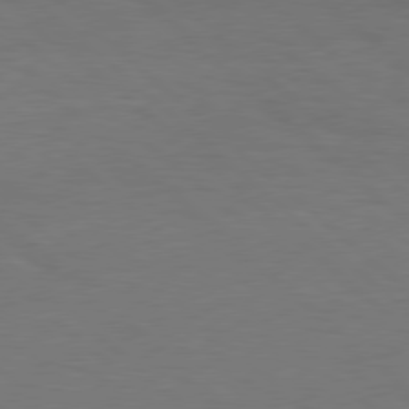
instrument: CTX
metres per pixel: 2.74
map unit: Hpe
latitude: 78.1956
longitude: -150.2900
